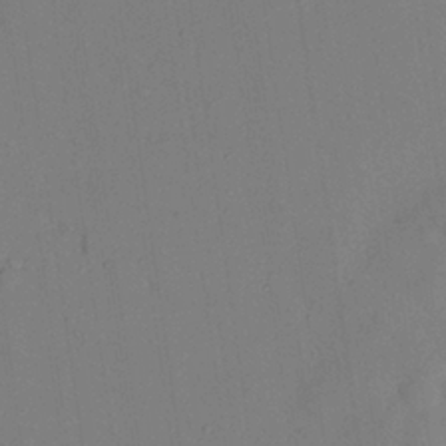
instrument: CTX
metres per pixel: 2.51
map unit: Nhu
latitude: 26.5735
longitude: -72.8569
